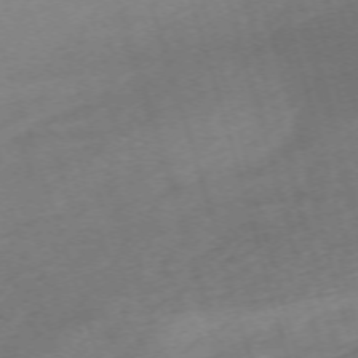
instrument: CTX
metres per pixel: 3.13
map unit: Nhu
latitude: -68.2550
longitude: 37.3698
